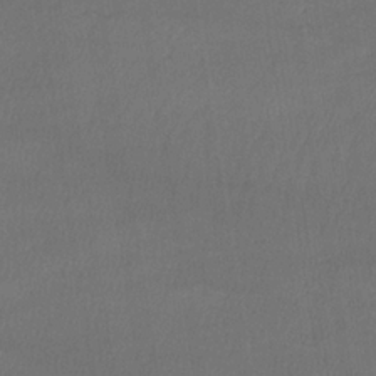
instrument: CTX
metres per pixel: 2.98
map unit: lHb
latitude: -34.5196
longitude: 64.8219
